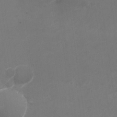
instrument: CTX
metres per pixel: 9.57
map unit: Nhu
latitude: -28.5007
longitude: -66.4790
